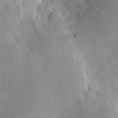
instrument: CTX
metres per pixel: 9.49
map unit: eHh
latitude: 9.2537
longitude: -70.8758
